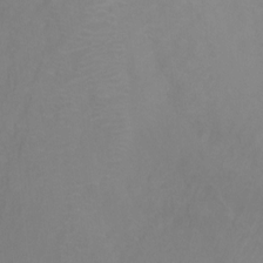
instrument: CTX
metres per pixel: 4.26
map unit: Ht
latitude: 0.1955
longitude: -32.7624
